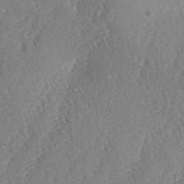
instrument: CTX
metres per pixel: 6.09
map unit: lAa
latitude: -2.8030
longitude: -128.9514
